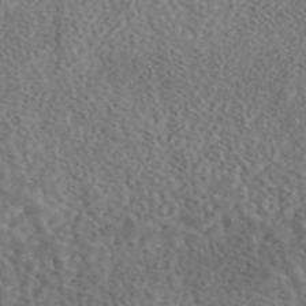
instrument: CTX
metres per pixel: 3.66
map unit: eAb
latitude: 43.6505
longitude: 109.4832
